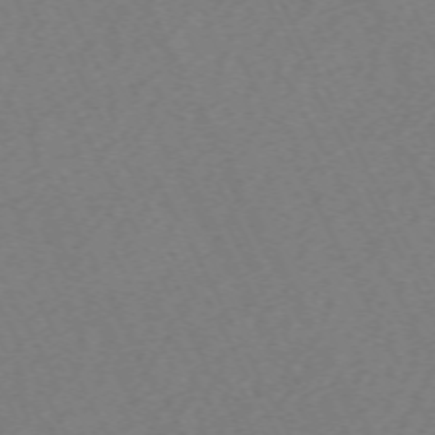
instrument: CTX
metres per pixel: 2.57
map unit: Hpe
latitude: -70.7085
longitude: 16.5763
